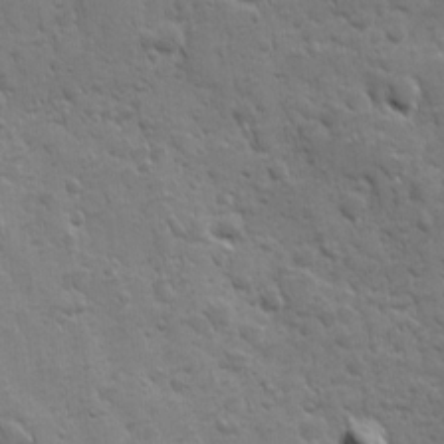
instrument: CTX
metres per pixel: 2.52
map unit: Ave
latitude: 10.4412
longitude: -103.6316
